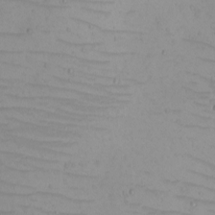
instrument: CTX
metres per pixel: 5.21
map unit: eHh
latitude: -5.3509
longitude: -81.4993
